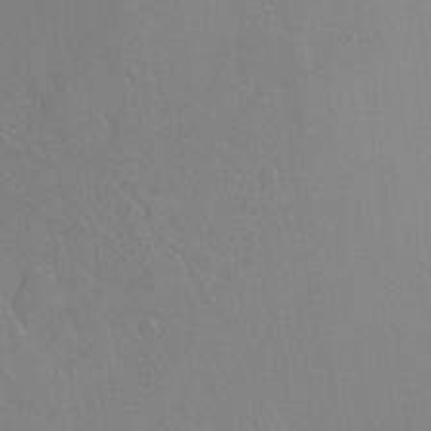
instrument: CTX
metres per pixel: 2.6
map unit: Ht
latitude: -8.6896
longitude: -37.5371
